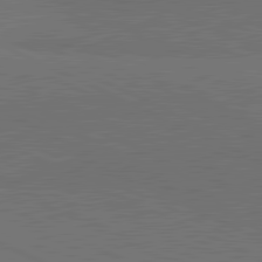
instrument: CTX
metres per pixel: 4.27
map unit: lApd
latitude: 81.6127
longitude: 148.9920
